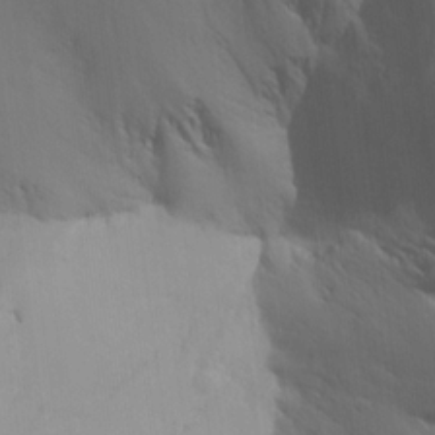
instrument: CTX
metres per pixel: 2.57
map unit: Aa
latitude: 15.8017
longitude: -143.4238
